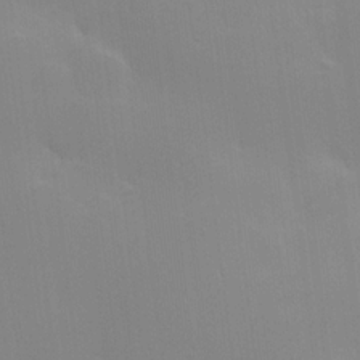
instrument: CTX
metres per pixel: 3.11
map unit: Hve
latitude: 18.0633
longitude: 151.0109
